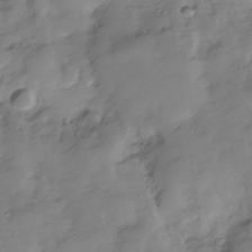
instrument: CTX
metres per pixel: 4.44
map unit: Hve
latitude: -29.1431
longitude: 91.3510
